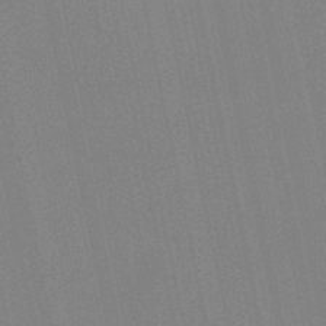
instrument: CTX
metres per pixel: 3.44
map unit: lHb
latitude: -49.2376
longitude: 69.0297
